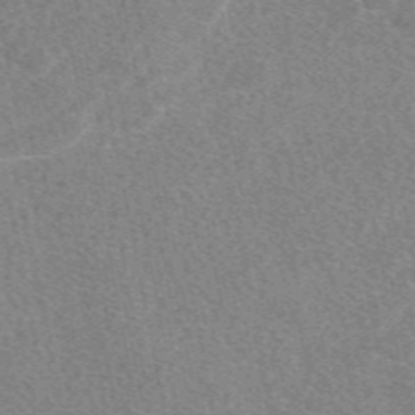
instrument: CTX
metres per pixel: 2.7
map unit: eAb
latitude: 47.8206
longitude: 118.8219
